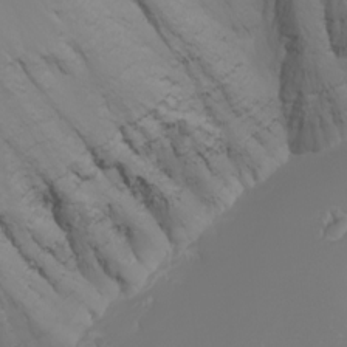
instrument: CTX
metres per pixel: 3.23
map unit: Nhu
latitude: -7.7666
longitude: -90.4223
